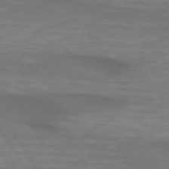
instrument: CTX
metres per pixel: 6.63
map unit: lApd
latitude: 73.8962
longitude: -62.7624
